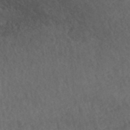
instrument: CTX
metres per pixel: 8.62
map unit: ANa
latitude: 43.0081
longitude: 28.5574
